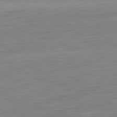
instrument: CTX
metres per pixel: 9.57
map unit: Hpe
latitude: -81.7667
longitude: 9.4643
